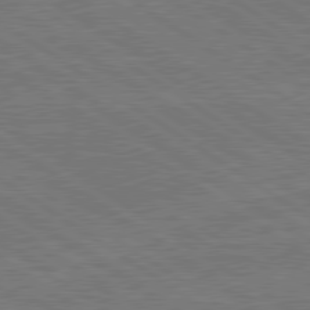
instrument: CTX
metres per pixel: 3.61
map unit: lApd
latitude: 79.7261
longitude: 165.9556
